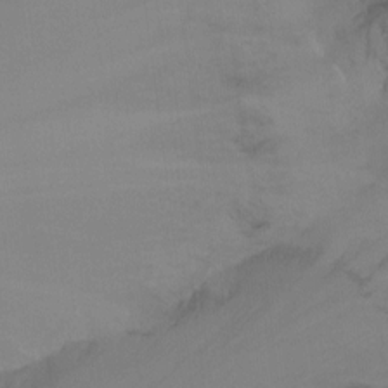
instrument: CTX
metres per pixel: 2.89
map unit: Ht
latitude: -10.1039
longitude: -37.8772
